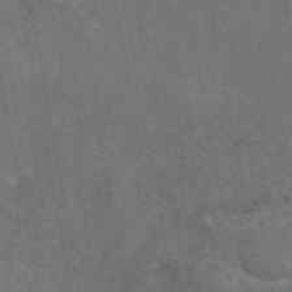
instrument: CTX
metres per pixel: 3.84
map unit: eAb
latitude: 46.4412
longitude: 108.1228
